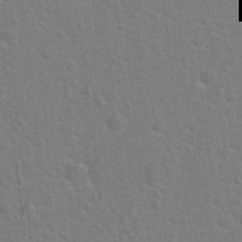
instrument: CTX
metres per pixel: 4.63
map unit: Hto
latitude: 22.3845
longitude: -47.2348
